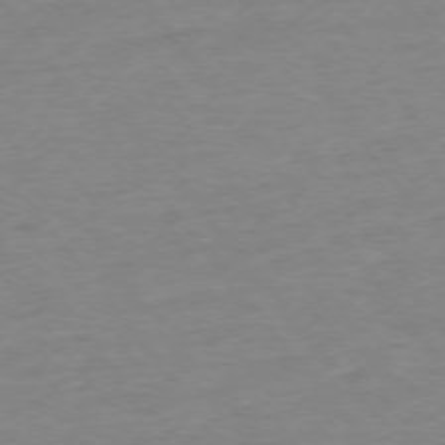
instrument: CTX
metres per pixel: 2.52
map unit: Ap
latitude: -75.4833
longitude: -81.7072
